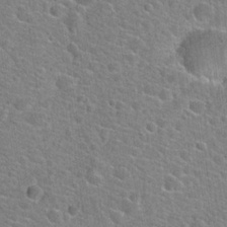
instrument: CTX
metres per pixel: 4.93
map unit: Hto
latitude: 21.8206
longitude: -44.6679
